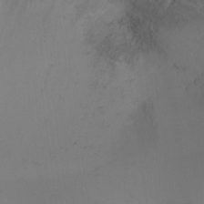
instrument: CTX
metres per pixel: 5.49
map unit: Ht
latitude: -5.4643
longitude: -28.3278
